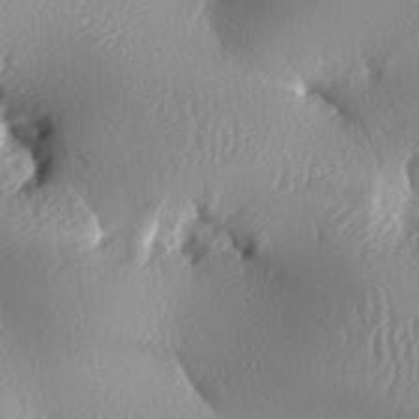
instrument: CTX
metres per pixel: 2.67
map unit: lAa
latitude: -8.7463
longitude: -128.0255
